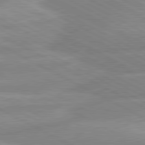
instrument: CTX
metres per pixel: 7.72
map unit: lApd
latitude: 80.6490
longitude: -169.1781
